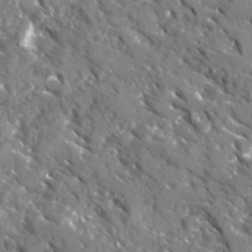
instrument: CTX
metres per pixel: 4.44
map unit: Ave
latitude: 16.2523
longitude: -130.9703
